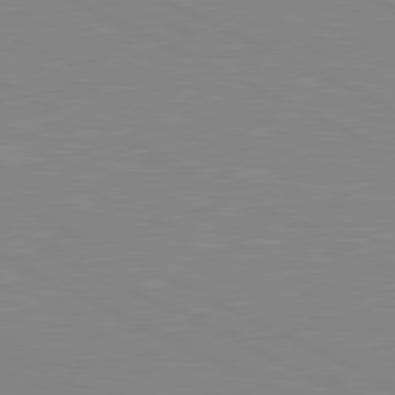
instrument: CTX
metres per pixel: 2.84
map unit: lApd
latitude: 81.0836
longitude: -172.2144
